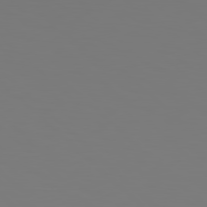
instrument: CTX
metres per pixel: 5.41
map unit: Hpe
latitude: 78.9325
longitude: -167.2159
